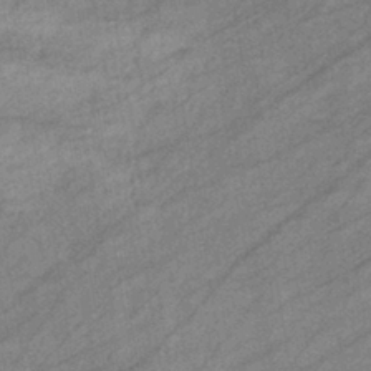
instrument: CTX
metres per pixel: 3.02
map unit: eHb
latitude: -39.9178
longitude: 81.8423
